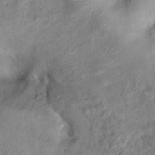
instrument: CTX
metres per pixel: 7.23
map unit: Hto
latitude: 14.9703
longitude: -38.7246
